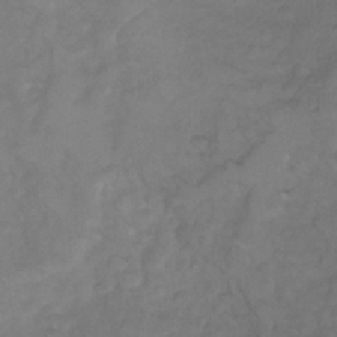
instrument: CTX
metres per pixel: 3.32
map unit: Ht
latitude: 5.6127
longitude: -29.8583
